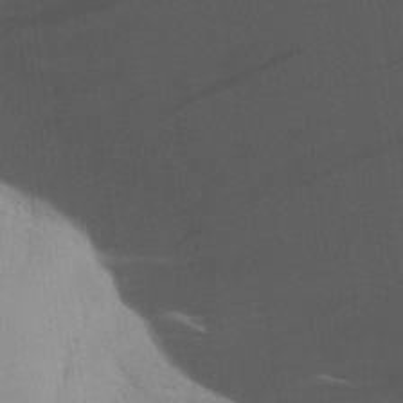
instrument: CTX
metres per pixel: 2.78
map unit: Aa
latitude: 17.2537
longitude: -144.8947
